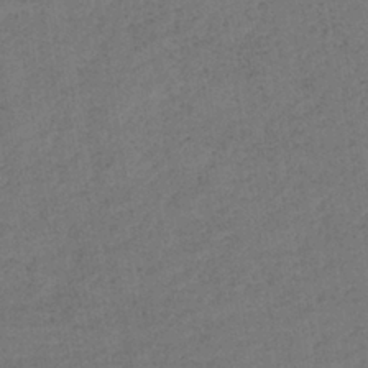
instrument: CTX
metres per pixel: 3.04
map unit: lHb
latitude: -38.6141
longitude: 71.2943
